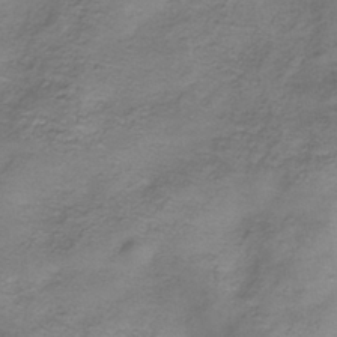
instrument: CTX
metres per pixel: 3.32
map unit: HNhu
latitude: -41.1053
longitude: 109.5966
